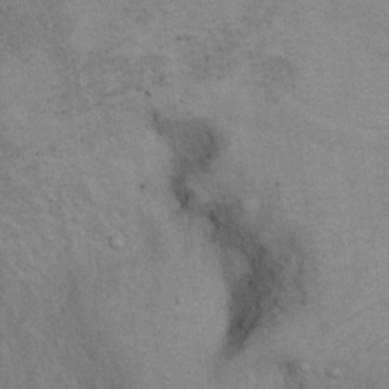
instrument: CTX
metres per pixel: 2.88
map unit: Hto
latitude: 6.6868
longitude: -36.8569
